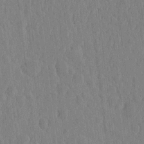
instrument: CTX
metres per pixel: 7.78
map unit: HNhu
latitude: -3.2564
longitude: 14.4251
